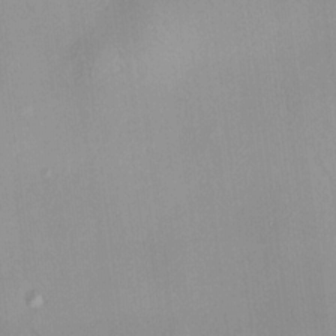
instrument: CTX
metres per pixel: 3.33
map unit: HNhu
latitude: 11.8395
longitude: 11.1431
